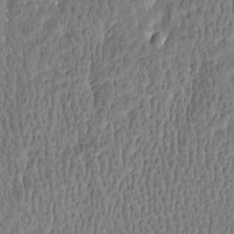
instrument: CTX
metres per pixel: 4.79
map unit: Htu
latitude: -4.0472
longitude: 175.9556
